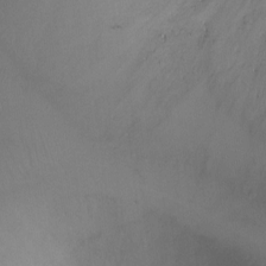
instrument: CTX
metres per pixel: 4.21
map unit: Ht
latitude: -4.3117
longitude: -19.7071
